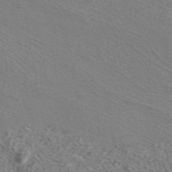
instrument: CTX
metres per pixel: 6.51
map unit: ANa
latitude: 42.3845
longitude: 26.7463
